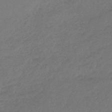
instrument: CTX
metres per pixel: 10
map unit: lHb
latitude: -43.4643
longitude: 73.8422
